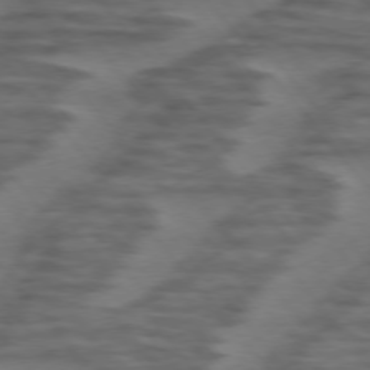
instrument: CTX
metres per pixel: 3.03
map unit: lApd
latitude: 75.1592
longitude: -69.8017
